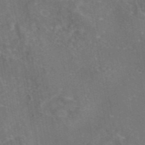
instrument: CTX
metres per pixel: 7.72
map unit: eAb
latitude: 45.7072
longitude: 108.4062
